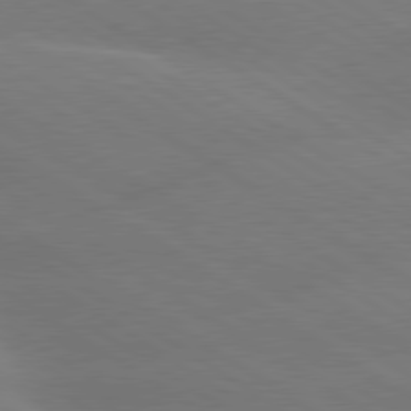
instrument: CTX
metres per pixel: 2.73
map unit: lApd
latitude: 79.9906
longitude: -141.8205
